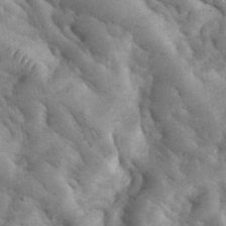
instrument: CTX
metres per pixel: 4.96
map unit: eHh
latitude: 35.3859
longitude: -68.0255
